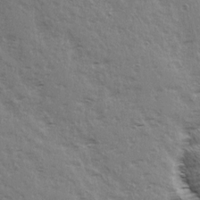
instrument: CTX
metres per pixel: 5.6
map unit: Ave
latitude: 15.5183
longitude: -103.6316
